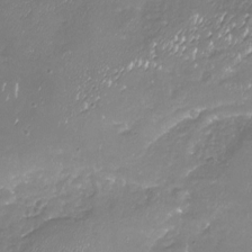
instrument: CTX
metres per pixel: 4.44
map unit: Nhu
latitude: -18.6707
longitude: -58.0822
